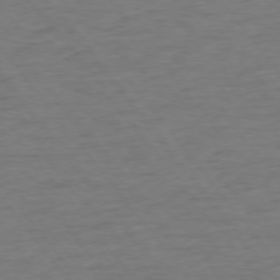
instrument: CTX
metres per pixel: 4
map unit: Ap
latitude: -75.6911
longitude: -89.2915
